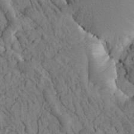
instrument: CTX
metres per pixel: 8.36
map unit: Htu
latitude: -1.8423
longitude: 173.8800
